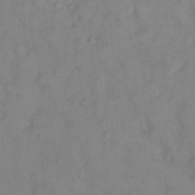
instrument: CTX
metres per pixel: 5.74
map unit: eHh
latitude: 13.4049
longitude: -62.1578
